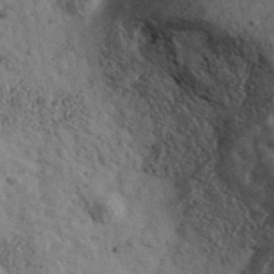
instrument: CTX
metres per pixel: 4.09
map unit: Ave
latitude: 40.2333
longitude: -111.1403
